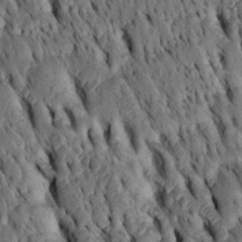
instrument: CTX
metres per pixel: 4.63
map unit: Htu
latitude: -3.3509
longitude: 151.0675
